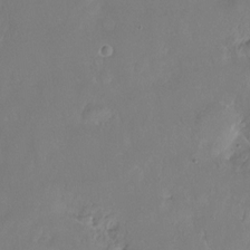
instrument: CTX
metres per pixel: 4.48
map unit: Hto
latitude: -13.5588
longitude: -42.7246
